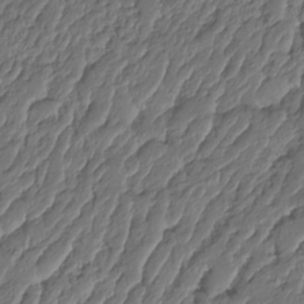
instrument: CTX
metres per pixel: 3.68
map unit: HNhu
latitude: -24.7463
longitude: 50.6896
